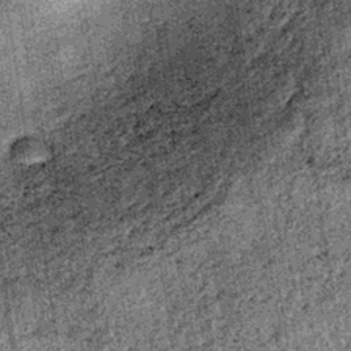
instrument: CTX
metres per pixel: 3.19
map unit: lHb
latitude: -37.4832
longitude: 67.3699
